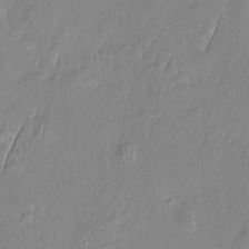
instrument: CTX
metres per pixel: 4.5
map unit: Htu
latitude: -5.8989
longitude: 174.7841
